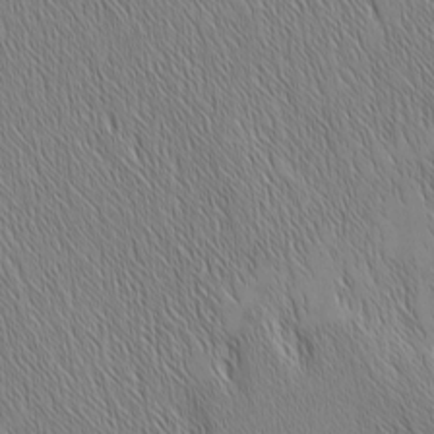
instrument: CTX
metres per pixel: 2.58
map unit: Nhu
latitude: -6.3495
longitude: -151.7449
